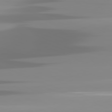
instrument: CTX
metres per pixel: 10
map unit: lApd
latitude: 81.9339
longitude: -138.3278
